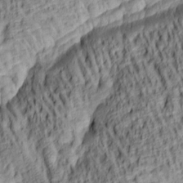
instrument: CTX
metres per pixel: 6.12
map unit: lAa
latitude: 5.2159
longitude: -115.7827
